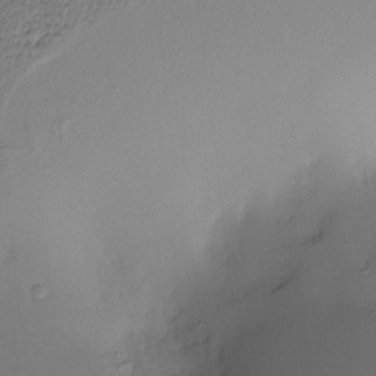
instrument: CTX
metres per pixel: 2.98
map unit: Hve
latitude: -11.2376
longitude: 173.5966
